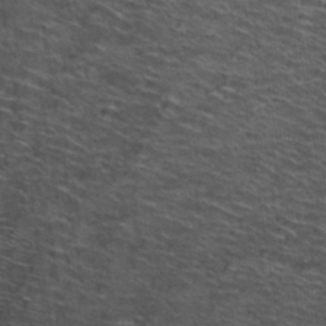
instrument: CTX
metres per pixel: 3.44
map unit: Hto
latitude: 33.9717
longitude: -40.2144
